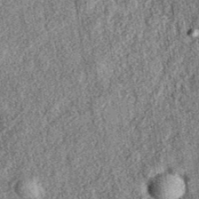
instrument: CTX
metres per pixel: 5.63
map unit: eAb
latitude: 38.5546
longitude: 108.9542
